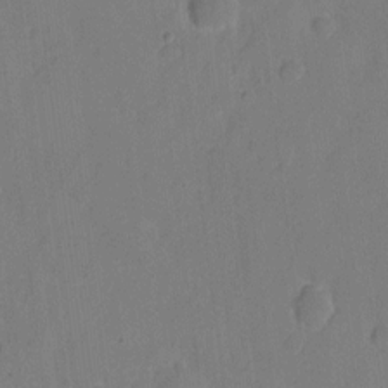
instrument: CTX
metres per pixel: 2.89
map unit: eHh
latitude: 6.3467
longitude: -66.6112
